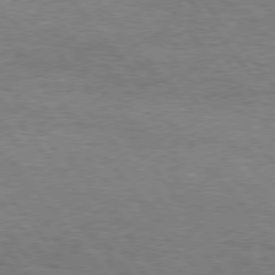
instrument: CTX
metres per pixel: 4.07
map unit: Hpe
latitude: 75.6127
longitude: -151.1970
